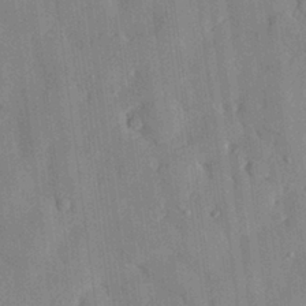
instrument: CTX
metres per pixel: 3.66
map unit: eHh
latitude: 28.3656
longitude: -76.9136
